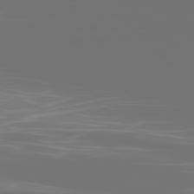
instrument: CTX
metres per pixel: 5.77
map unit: Ap
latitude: -79.0297
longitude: -69.7072
